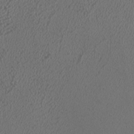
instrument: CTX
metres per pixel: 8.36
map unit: HNhu
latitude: -0.5952
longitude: 0.0283
